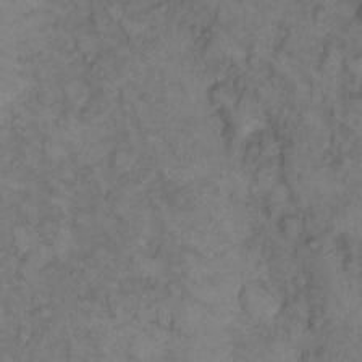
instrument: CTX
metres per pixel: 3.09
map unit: eHh
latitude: 12.1389
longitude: -63.2915
